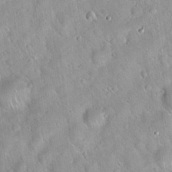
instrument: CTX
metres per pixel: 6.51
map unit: Hto
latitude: 21.0270
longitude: -52.7435
